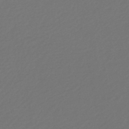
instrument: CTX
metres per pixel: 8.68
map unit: HNb
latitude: -47.9556
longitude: 57.1431
